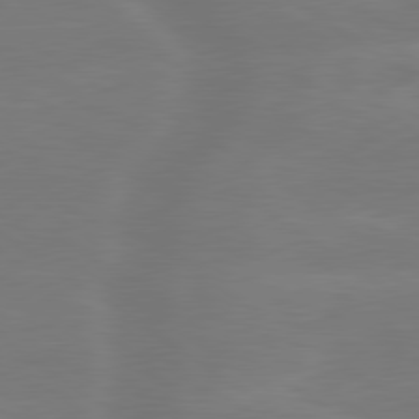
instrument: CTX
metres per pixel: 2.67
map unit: lApd
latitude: 79.6127
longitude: -142.4412
